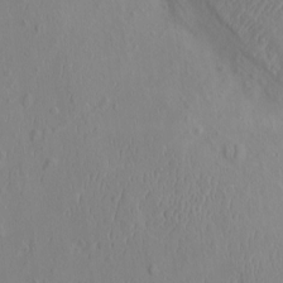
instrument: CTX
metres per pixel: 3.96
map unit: eHh
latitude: -2.9919
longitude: 19.2187
